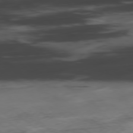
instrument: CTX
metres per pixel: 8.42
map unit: Hpe
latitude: -78.6707
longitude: -20.8380
